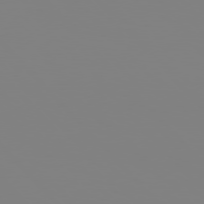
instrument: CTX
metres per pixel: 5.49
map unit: Hpe
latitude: 77.1214
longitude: -161.0836
